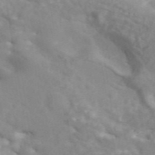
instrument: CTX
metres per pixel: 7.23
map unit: ANa
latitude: 45.7449
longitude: 26.7463
